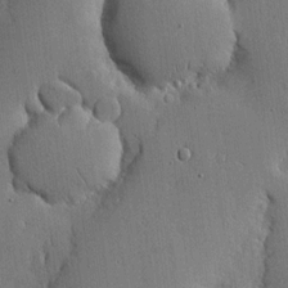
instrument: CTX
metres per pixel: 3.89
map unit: lHvf
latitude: 17.6694
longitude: -115.6504
